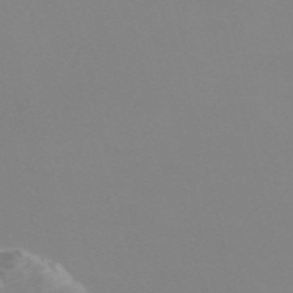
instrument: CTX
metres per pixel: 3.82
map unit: Nve
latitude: -57.8233
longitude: 59.7855
